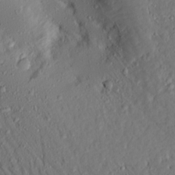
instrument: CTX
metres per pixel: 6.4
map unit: Aa
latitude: 14.4223
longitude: -140.4601
